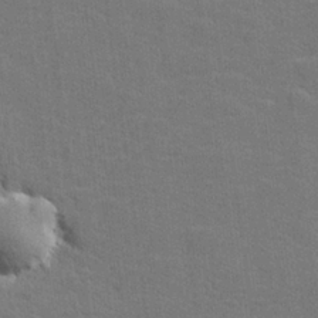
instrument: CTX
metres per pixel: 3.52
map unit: lHvf
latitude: 25.7827
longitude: 142.5762
